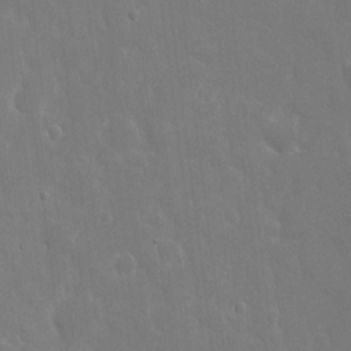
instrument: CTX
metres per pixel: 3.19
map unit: eHh
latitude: 6.4790
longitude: -69.2915
